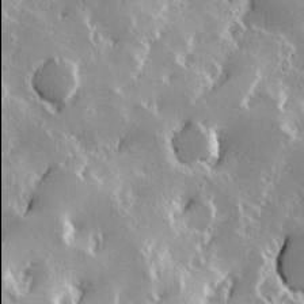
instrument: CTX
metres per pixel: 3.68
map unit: Hve
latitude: 23.9339
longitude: 146.0094
